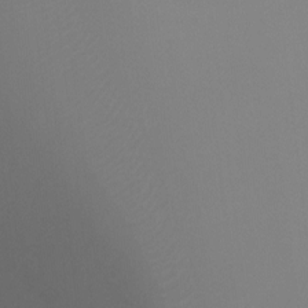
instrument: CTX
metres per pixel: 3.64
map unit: Ht
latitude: -8.7841
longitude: -32.4412
